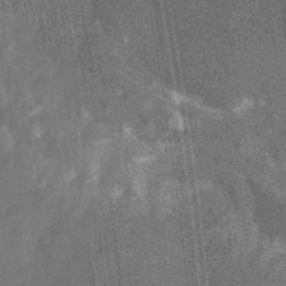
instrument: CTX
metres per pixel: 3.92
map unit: eHb
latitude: -29.6722
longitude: 70.0661
